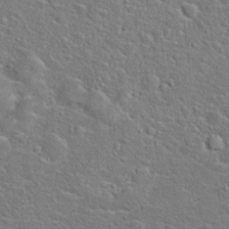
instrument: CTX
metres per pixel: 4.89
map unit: Hto
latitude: 22.3467
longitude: -46.2523
